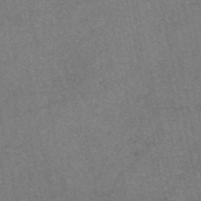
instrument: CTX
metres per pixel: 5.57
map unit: eAb
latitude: 47.5749
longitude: 104.8408
